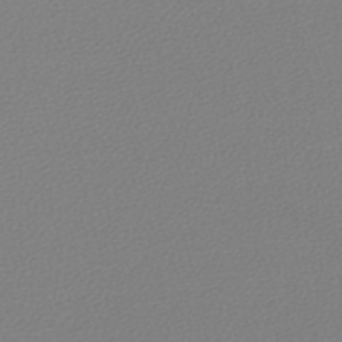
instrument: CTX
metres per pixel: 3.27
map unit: lHb
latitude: -45.1431
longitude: 76.1795
